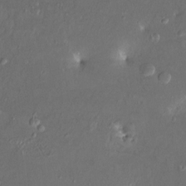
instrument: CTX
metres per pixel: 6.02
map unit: HNhu
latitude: 4.2145
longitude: 8.3306
